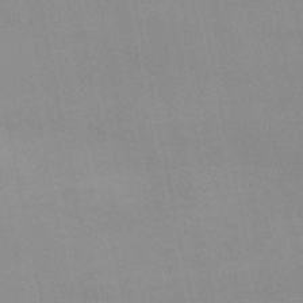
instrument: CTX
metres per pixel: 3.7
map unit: lHb
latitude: -49.5210
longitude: 71.0109
